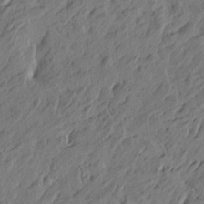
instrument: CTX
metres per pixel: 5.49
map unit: Htu
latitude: -5.7477
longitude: -178.9136
